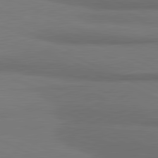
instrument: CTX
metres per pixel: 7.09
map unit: lApd
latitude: 81.5938
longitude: 174.8596
